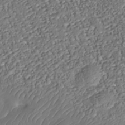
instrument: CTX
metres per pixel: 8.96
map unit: Nhu
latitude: -37.8044
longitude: -80.6490
